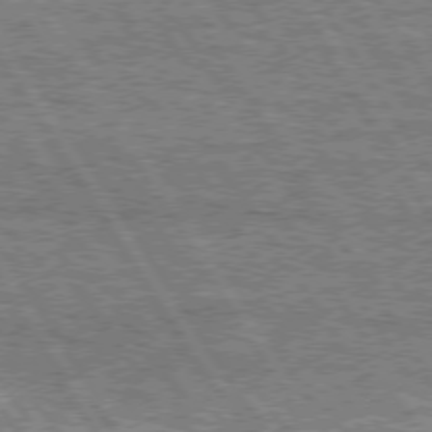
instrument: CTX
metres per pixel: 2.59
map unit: Hpe
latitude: 74.8380
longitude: -155.0647
